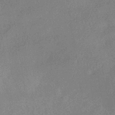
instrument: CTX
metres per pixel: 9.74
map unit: HNhu
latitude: -40.6140
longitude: 98.2172
